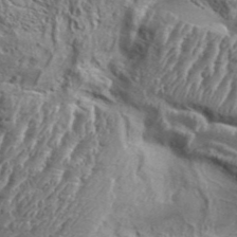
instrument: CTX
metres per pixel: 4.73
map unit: Aa
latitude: 34.5168
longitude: -135.5182
